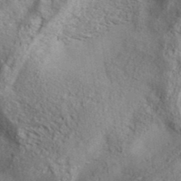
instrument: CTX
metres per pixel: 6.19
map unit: ANa
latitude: 39.1970
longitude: -90.9703
